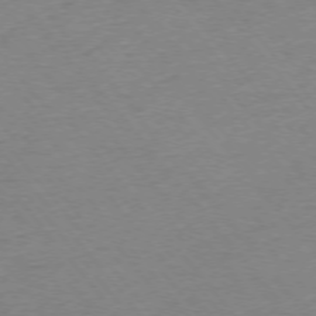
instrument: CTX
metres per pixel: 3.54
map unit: Ap
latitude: -75.9367
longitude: -95.0270
